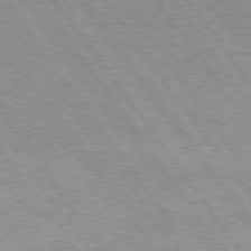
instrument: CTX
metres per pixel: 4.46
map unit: Hpe
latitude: 74.9703
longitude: -155.8394
